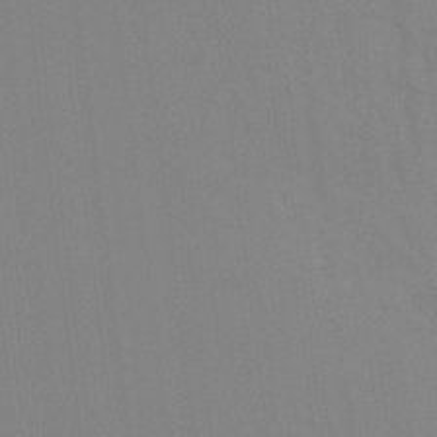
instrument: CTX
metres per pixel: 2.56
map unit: Ht
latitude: -8.2928
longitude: -32.8947
